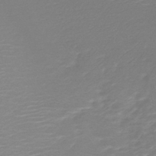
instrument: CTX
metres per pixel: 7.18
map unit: HNb
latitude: -46.5196
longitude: -41.8016
